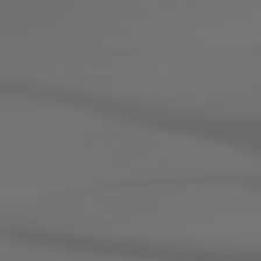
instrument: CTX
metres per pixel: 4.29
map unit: lApd
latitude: 80.6113
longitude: 155.1053
